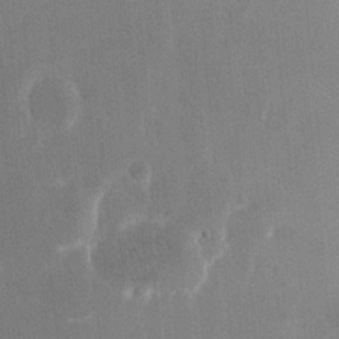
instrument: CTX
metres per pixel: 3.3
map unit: eHh
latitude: 20.3656
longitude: -68.2523
